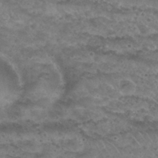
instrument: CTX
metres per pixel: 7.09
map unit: Nhu
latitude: 29.8961
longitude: -50.1955
